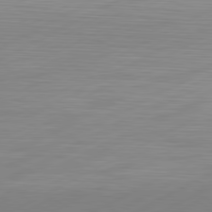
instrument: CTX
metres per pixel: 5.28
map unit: Hpe
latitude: -81.7289
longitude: 13.8989
